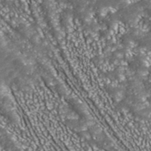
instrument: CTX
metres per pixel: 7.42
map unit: ANa
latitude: 43.5371
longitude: 36.7841
